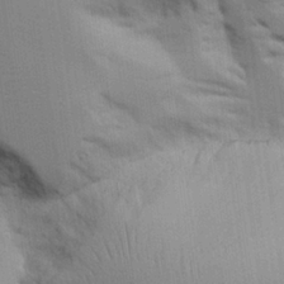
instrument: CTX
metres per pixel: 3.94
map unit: Aa
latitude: 26.5168
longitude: -129.8394
